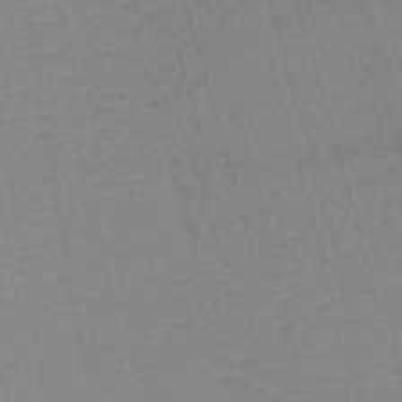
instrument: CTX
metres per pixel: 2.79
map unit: lHb
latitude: -44.0472
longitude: 77.1809
